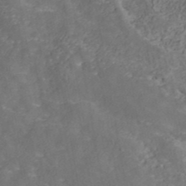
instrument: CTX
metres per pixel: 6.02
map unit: ANa
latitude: 42.1956
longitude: 30.3306
